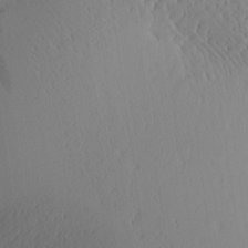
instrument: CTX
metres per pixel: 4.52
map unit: Aa
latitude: 25.0647
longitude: -136.7058
